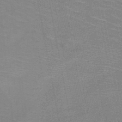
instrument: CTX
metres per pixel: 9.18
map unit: HNb
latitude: -48.1606
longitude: -45.4048
